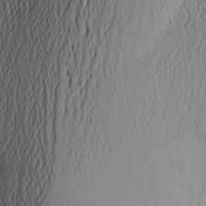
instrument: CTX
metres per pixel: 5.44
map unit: Aa
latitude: 25.4993
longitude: -147.1970
